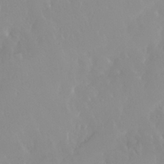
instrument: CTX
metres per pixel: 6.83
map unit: Nhu
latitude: 30.1389
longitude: -57.8205
